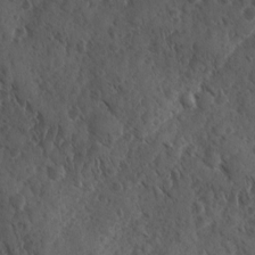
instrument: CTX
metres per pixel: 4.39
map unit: Ave
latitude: -10.0472
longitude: -119.1403
